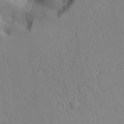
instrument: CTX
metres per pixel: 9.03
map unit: Aa
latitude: 25.8583
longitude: -129.1025
